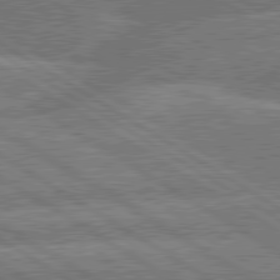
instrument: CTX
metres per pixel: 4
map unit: lApd
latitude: 79.8773
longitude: -158.3845
